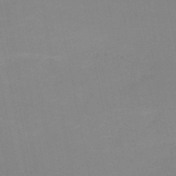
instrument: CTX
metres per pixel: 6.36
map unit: HNb
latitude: -51.1431
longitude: -51.1025
